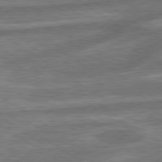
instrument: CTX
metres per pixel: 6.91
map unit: lApd
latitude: 79.8017
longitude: -171.4426
